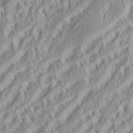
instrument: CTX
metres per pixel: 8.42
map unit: eHh
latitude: 35.1403
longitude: -132.9136
